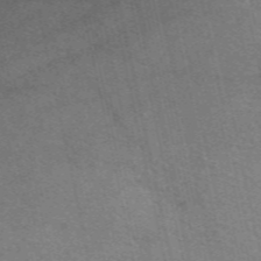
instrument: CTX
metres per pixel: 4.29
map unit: eAb
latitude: 51.1592
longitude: 107.8612
